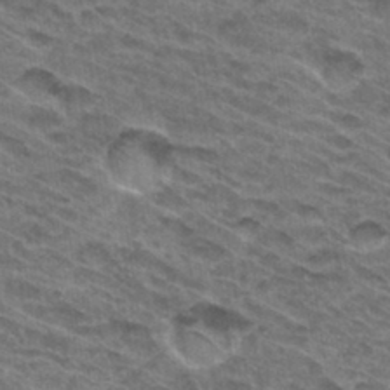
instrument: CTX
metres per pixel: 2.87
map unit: Hto
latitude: 32.0444
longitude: -46.8380
